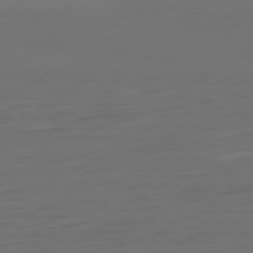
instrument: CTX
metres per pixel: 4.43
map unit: Ap
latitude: -79.7099
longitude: -55.6127
